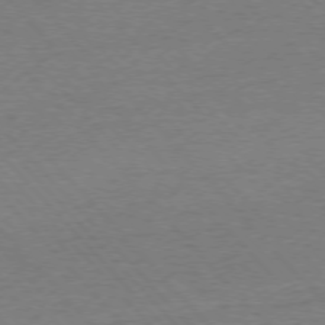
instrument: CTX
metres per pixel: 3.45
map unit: Ap
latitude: -76.9542
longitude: -95.5560
